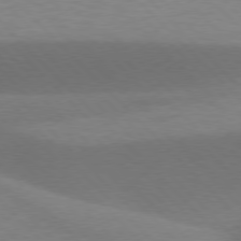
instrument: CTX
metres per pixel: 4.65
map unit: lApd
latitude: 76.8569
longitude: -59.9717
